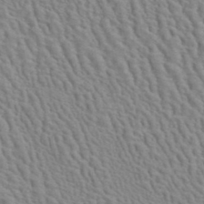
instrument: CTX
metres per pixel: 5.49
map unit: ANa
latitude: 41.0269
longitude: 28.9353
